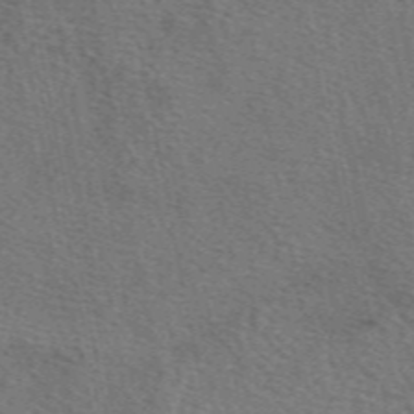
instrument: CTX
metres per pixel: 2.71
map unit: eAb
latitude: 50.7624
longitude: 110.1794
